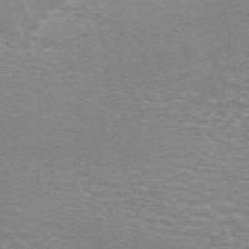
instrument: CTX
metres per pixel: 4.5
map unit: ANa
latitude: 44.9136
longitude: 27.5588
